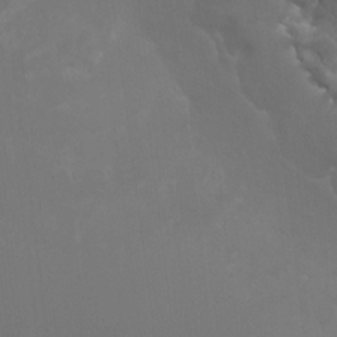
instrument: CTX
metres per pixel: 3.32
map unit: HNhu
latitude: 0.4223
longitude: -1.0836
